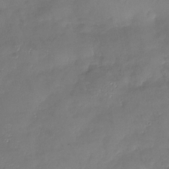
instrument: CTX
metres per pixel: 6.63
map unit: Nhu
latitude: -26.6329
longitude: -57.9906
